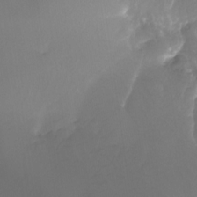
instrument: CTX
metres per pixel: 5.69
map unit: Nhu
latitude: -27.8611
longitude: -71.4237
